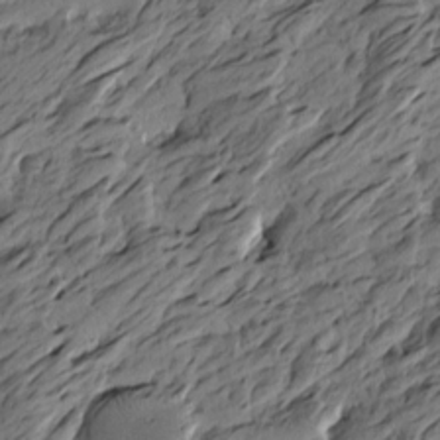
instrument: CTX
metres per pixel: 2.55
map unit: Htu
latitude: -5.9178
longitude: -178.8002
